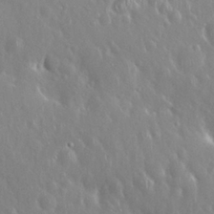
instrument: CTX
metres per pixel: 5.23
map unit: Nhu
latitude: 25.7260
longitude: -58.4223
